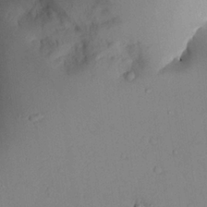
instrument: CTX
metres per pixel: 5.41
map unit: Aa
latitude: 24.2333
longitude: -132.7813
